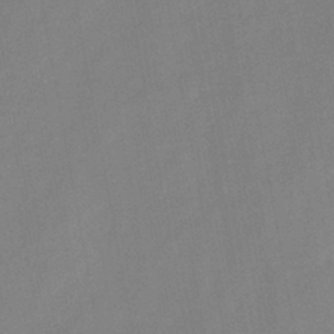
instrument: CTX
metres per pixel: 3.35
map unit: HNb
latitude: -45.2565
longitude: -38.4412
